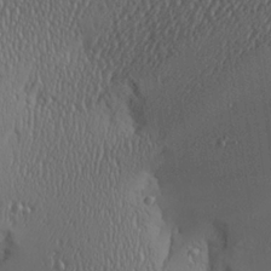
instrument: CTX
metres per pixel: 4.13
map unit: Aa
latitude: 24.7435
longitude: -135.5938
